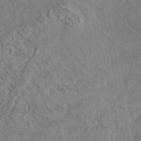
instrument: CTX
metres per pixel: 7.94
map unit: eAb
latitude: 42.8947
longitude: 109.3887
